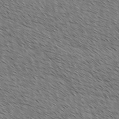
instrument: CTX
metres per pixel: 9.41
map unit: lAvf
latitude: -1.8990
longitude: -113.2159
